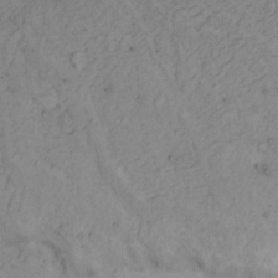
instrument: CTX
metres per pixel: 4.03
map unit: Nhu
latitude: 22.4223
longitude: -66.5356
